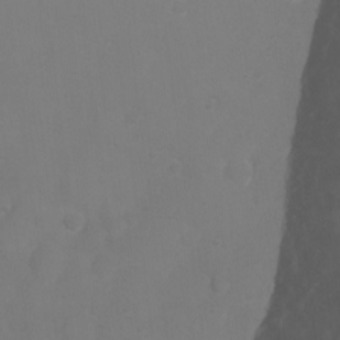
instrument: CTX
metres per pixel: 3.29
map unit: Ht
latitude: 0.9324
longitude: -35.3481
